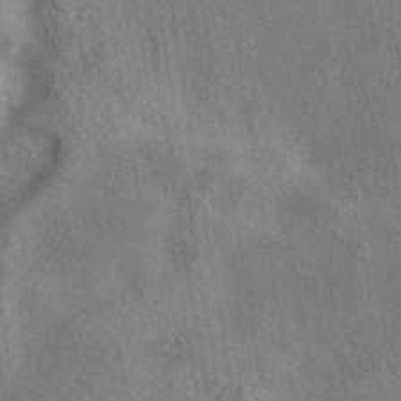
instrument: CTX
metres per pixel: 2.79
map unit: eAb
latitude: 41.4048
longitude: 102.8219
